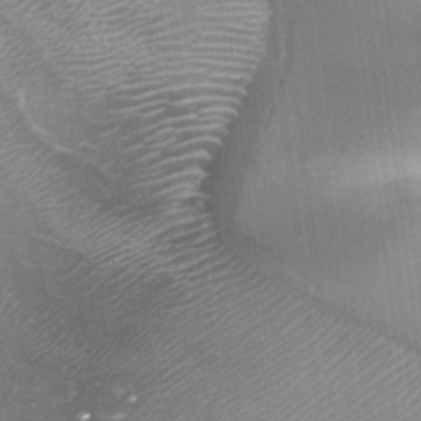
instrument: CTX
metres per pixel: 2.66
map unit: Nhu
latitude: -27.2187
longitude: -61.7449
